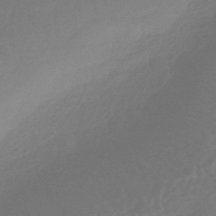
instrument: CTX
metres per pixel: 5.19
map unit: HNhu
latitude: -43.2375
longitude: 92.4062
